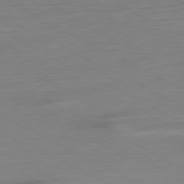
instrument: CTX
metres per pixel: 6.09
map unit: Ap
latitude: -80.7652
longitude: -77.5560
